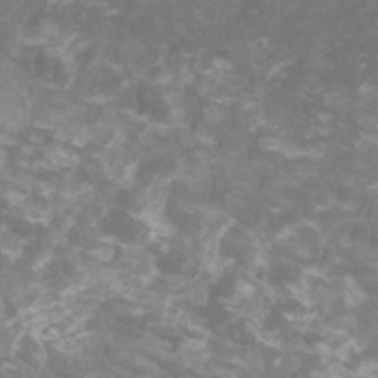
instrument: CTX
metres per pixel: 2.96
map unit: HNhu
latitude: 1.6505
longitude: -0.1200
